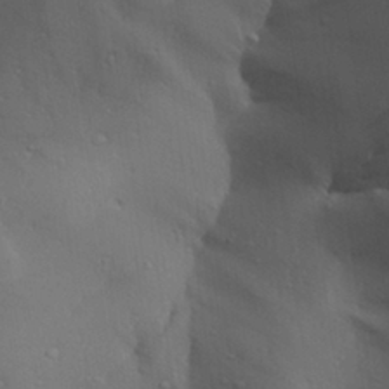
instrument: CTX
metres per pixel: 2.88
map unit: Aa
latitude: 29.0647
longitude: -132.3278
